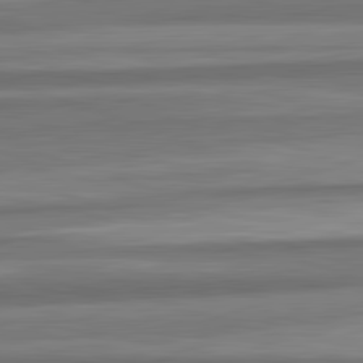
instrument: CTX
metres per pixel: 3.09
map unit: lApd
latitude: 82.5545
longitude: 179.0297
